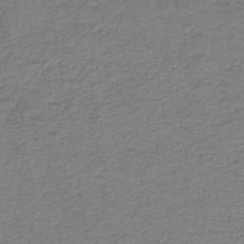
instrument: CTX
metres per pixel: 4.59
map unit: HNb
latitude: -44.2551
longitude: 49.7478
